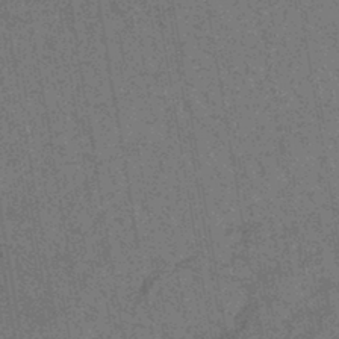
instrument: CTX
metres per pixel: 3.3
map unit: lHb
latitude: -43.3131
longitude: 65.2565
